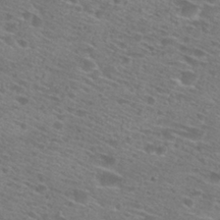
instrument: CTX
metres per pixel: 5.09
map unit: Hto
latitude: 28.4601
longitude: -47.3482
